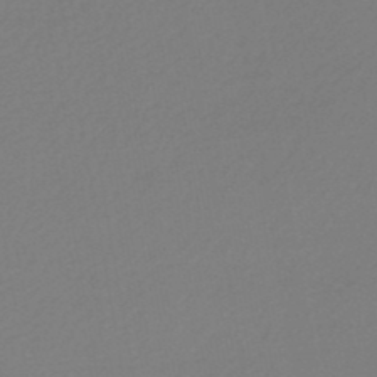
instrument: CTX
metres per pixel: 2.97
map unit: HNb
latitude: -47.0864
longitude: 57.6533
